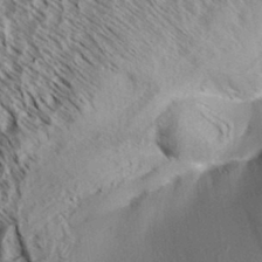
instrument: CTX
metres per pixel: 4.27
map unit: Aa
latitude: 33.3104
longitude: -139.2915
